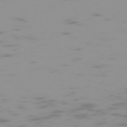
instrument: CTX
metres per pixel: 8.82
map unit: Hpe
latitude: -74.4440
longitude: 7.0108
